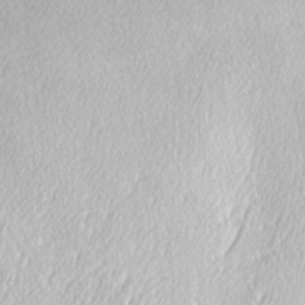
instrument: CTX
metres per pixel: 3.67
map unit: Hve
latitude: 2.5357
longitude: -121.3104
